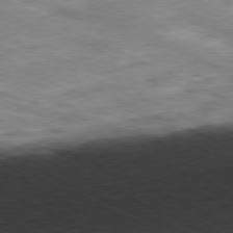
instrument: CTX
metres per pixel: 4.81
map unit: Ap
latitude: -81.5210
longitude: -82.4790
